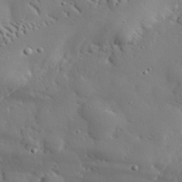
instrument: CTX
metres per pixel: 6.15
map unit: eHh
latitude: 28.9891
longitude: -81.6694
